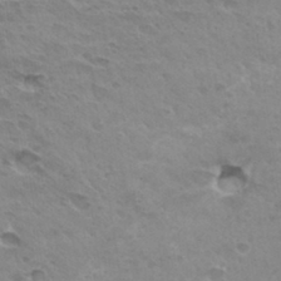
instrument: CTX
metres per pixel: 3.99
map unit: Hto
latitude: 31.4049
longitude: -40.8569
